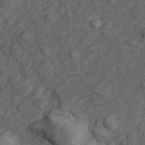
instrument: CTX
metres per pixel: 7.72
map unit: Hve
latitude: 33.5182
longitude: 149.5022
